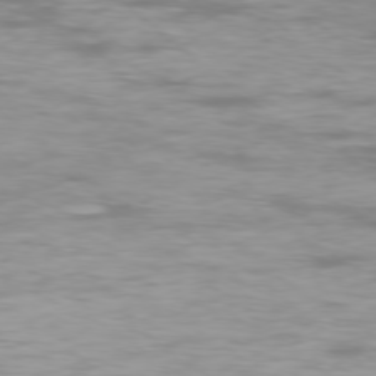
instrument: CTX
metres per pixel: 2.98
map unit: Ap
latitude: -77.6911
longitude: -80.4979
